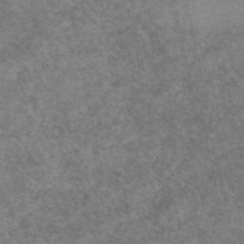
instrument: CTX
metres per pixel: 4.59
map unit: eAb
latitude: 49.6694
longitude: 105.8989
